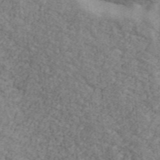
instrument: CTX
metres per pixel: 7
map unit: Ave
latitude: 41.2348
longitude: -110.5924
